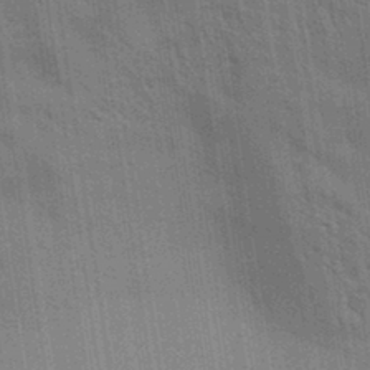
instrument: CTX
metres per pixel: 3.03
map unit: Aa
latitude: 32.2334
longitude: -139.8016
